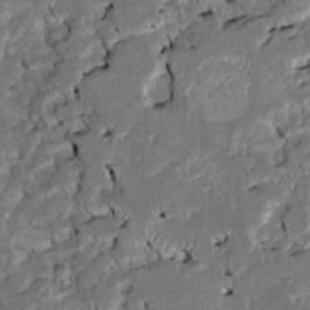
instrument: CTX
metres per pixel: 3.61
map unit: Htu
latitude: -7.4832
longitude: 145.6533
